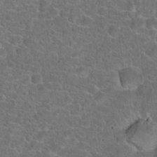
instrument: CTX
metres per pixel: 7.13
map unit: Hto
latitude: 19.8583
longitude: -43.7450
